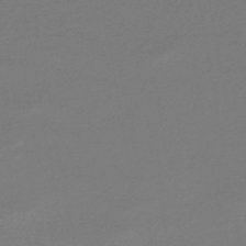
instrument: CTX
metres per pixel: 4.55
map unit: lHb
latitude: -45.3321
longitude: 74.8975
